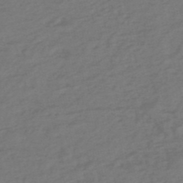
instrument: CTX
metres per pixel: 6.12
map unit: eHh
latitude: -51.5588
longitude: -24.6868
